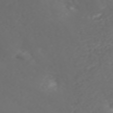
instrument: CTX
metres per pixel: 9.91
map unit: ANa
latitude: 42.3656
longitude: 34.5007
